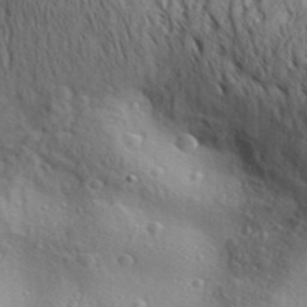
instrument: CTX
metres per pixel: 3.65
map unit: Aa
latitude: 29.6883
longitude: -138.9703
